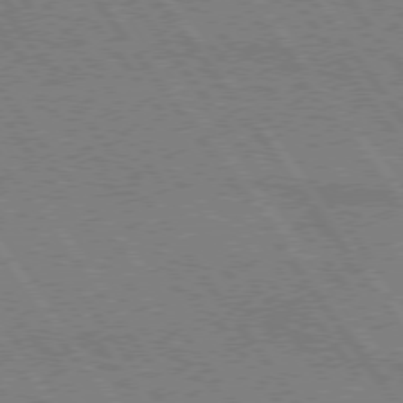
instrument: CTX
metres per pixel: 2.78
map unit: lApd
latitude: 74.9892
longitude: -80.7246
